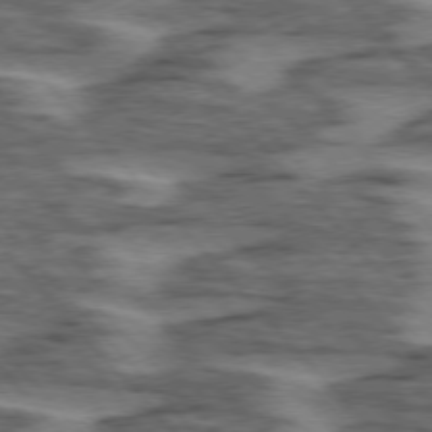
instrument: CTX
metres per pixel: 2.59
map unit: lApd
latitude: 76.0444
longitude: -77.2159
